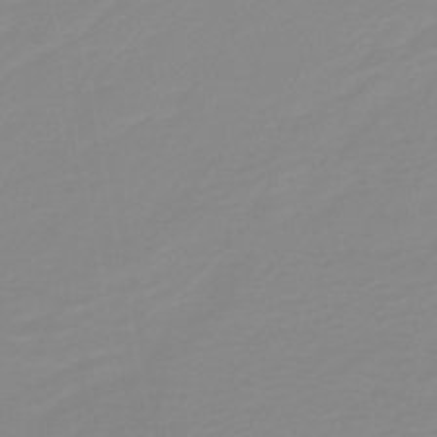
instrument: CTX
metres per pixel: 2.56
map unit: HNb
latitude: -44.3684
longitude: 51.6155
